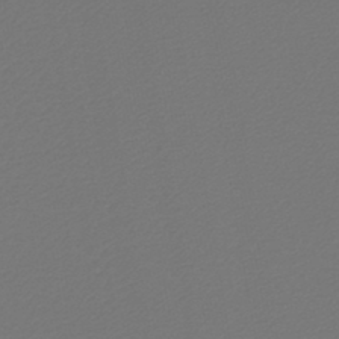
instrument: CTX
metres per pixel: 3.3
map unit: lHb
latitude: -43.8044
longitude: 66.1417
